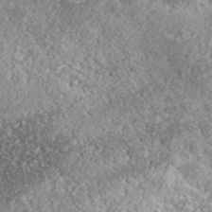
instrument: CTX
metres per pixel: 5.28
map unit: lHvf
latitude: 37.9339
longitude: -87.8394
